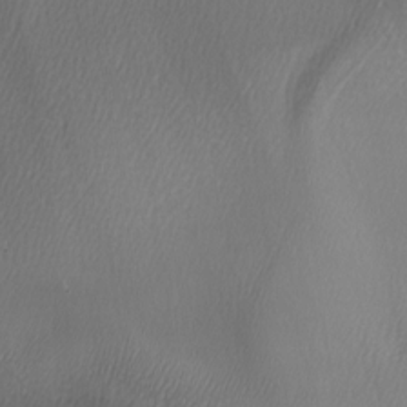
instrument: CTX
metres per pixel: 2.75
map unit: lAa
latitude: -6.5007
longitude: -122.2145
